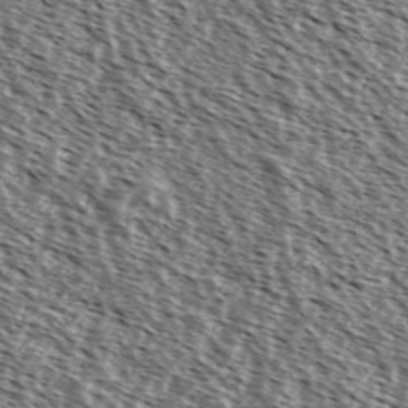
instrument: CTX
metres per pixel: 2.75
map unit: Ave
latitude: 37.2915
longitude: -111.9717
